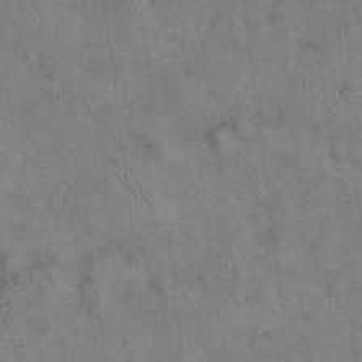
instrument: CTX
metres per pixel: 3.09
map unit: eHh
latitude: 14.9325
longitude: -64.3089
